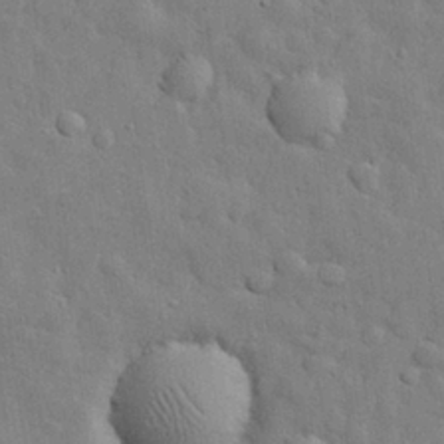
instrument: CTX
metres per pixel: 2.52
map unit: eHh
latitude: 29.3670
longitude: -75.6127
